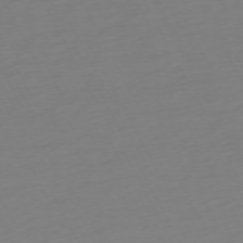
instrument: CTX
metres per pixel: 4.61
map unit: Ap
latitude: -73.6722
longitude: -69.5371
